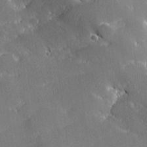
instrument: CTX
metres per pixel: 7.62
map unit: lHvf
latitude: 26.5546
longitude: 141.6533
